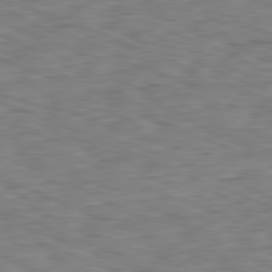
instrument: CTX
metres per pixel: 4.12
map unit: Ap
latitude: -82.0850
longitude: -71.2159
